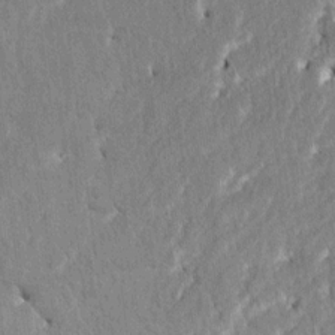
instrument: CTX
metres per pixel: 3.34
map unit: HNhu
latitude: 8.1389
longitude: -5.5560
